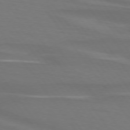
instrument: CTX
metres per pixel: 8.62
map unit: lApd
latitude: 74.5546
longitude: -79.8017
